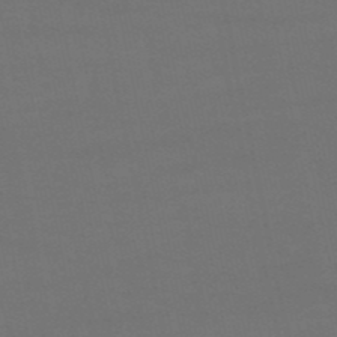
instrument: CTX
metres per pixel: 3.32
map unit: eHb
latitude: -50.5763
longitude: 71.3699
